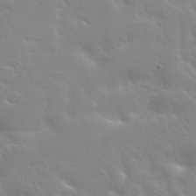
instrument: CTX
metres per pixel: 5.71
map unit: Nhu
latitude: 31.2726
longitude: -50.5734
